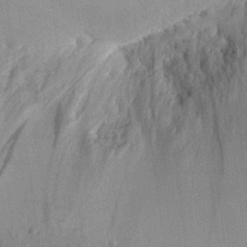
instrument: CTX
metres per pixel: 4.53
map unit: Aa
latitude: 25.2914
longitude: -134.6679
